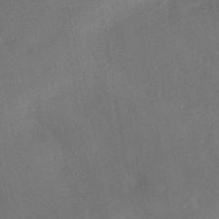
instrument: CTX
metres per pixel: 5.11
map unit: HNhu
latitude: -43.3887
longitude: 92.0283
